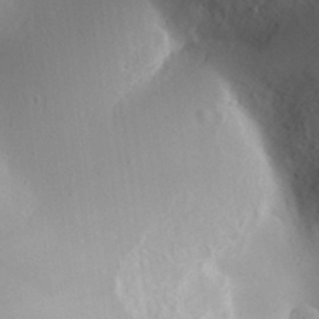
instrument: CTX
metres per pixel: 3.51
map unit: Aa
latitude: 31.7450
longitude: -143.9906
